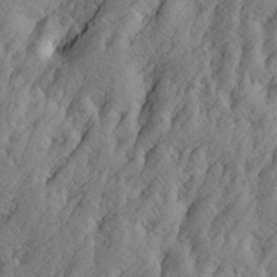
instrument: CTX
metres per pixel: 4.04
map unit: Htu
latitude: -4.4440
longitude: -176.7057
